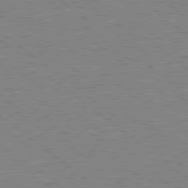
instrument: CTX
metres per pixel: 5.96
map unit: Hpe
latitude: 78.8758
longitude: -156.4412
